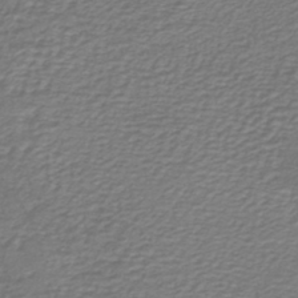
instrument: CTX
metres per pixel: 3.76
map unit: lHb
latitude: -41.4832
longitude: 52.3117
